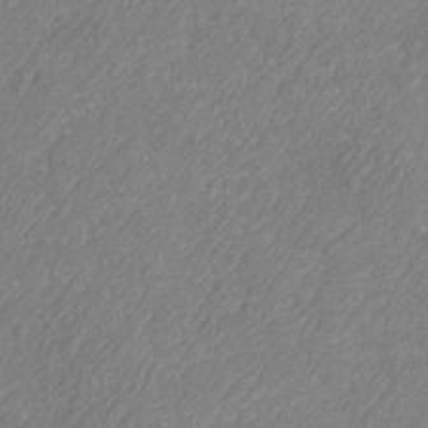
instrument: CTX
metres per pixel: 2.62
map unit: Nhe
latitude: -41.1053
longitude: -110.2712
